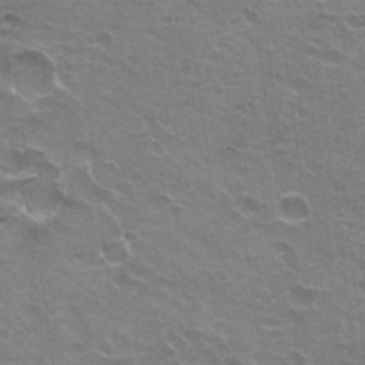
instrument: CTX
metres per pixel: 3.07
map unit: Hto
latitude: 21.7639
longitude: -32.0633
